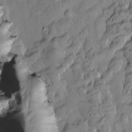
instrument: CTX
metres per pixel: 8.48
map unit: Htu
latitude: -5.7666
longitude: 157.6533
